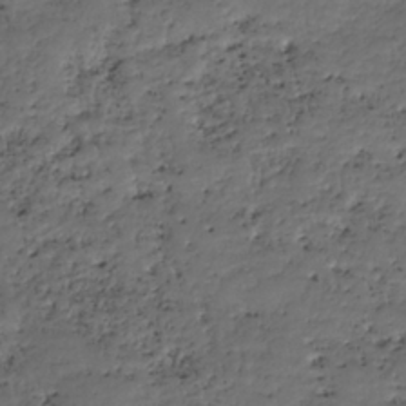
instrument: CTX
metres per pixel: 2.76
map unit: HNhu
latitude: -36.6329
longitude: 33.5777
